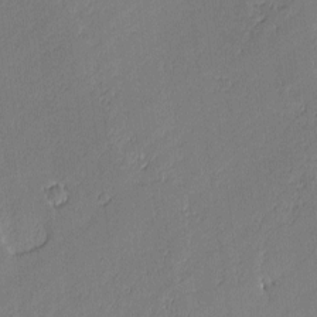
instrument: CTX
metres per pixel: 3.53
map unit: lAvf
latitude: -0.6897
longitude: -108.6112
